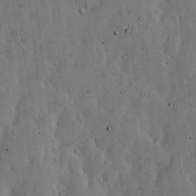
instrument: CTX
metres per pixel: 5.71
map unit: lHvf
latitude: 19.2915
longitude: -114.2144
